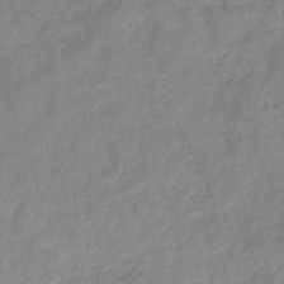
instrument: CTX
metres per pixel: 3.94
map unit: eHb
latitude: -32.5196
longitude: 74.8975
